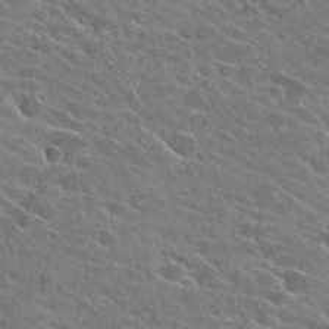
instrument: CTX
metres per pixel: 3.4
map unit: Hto
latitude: 26.5735
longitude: -43.0081
